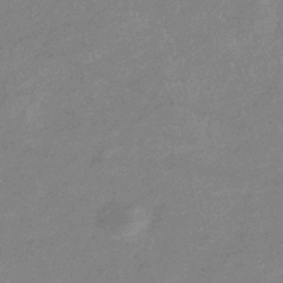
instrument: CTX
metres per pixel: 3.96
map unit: eHb
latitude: -37.1053
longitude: 76.9731
